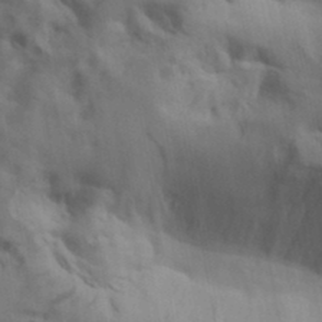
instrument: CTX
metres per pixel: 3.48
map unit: lAa
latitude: 19.2348
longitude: -138.9892
